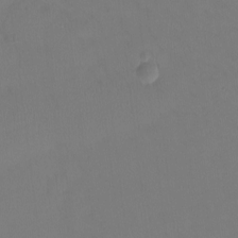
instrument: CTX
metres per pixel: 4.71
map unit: Htu
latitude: -13.4077
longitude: -49.0458
